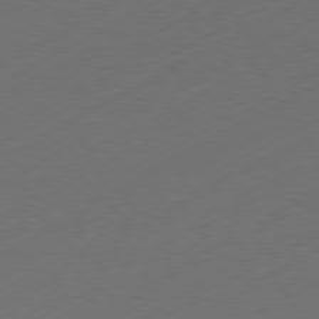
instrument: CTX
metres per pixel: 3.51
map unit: Hpe
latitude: -80.9164
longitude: 14.4818
